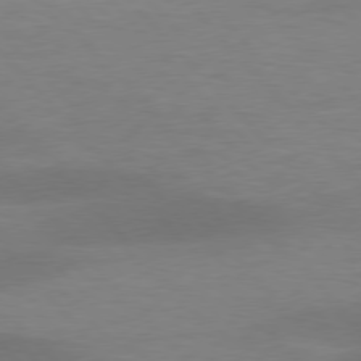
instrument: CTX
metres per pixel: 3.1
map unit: lApd
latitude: 77.0080
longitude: -58.9325
